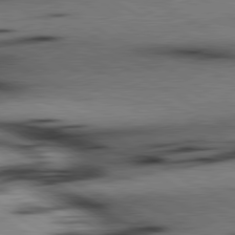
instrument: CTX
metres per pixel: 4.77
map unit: lApd
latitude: 80.1578
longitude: 162.9541
